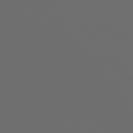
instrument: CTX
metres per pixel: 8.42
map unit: Ap
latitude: -76.2550
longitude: -63.8584
